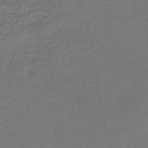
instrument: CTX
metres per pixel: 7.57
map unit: HNhu
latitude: -48.6897
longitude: 100.5573
